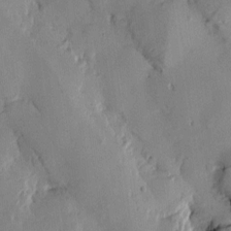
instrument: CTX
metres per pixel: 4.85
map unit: Htu
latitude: -3.0486
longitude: -176.4034
